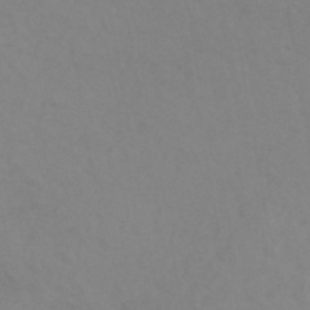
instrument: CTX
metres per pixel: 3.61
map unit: HNhu
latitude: -43.6154
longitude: 90.1984
